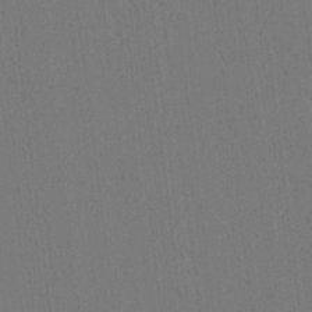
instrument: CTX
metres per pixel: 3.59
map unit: lAvf
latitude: 8.8758
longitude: 164.8030
